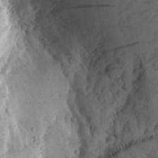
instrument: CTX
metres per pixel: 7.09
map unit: Aa
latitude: 13.1214
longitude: -141.8016
